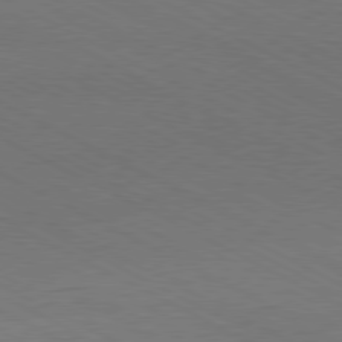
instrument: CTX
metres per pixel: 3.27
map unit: Hpe
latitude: -81.3132
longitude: 12.7463
